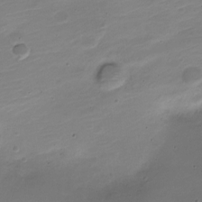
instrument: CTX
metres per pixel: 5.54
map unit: Nve
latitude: -21.5399
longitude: 105.5966
